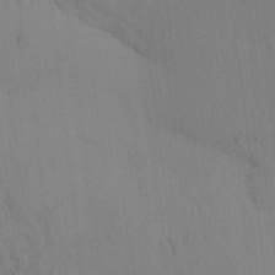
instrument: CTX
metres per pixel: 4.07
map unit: eHh
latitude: -0.7841
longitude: 17.5966
